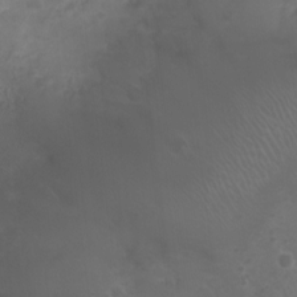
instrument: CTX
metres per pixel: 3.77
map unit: Nhu
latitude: 2.5545
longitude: -14.9892
